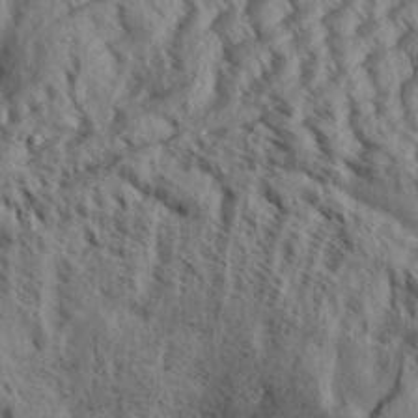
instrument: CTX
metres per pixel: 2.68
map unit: Aa
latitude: 32.8380
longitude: -137.0648
